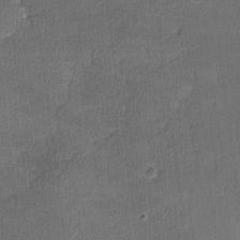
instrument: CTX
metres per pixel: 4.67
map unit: lHvf
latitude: -11.6911
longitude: -100.4601
